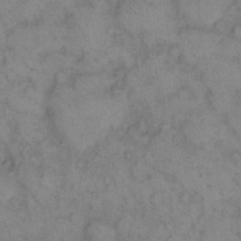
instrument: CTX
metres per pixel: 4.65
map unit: eHh
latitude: 13.7450
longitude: -63.8584
